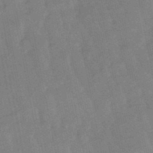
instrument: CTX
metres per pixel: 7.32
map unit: lHb
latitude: -48.8408
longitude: 78.0850
